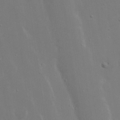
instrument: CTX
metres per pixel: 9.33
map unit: Nhu
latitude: 19.2726
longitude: -72.1767
